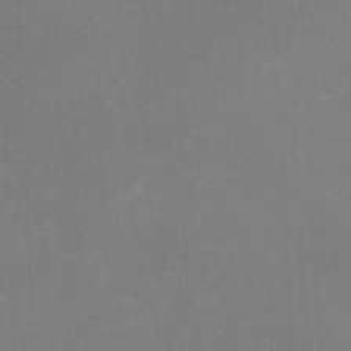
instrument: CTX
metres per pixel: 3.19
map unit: HNhu
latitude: -1.5588
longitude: -1.6316
